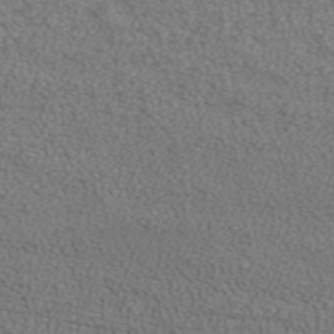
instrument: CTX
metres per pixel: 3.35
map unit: ANa
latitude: 37.2537
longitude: 20.1416
